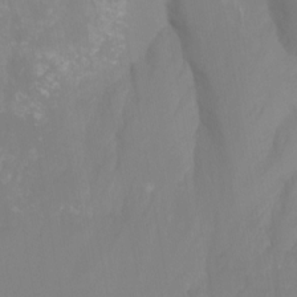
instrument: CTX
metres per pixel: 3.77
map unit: Ht
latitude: -14.7841
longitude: -55.3859
